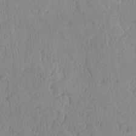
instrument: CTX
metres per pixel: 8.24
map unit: lAvf
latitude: -5.8233
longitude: -114.9513
